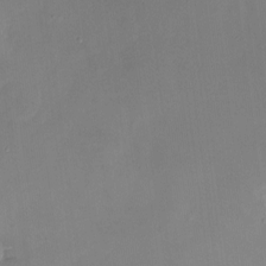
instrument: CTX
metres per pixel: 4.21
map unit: Nhu
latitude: -8.5952
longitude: -85.1403
